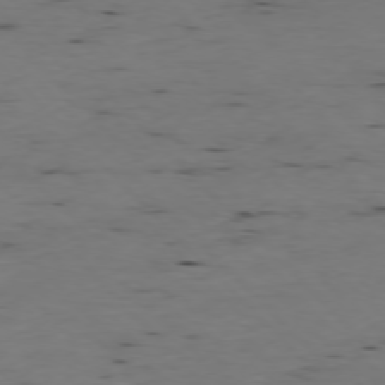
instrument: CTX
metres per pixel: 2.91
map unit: Ap
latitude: -76.9920
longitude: -89.9151
